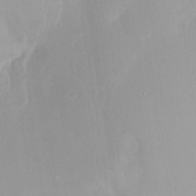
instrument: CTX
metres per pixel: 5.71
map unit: Hto
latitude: -10.6141
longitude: -37.0081
